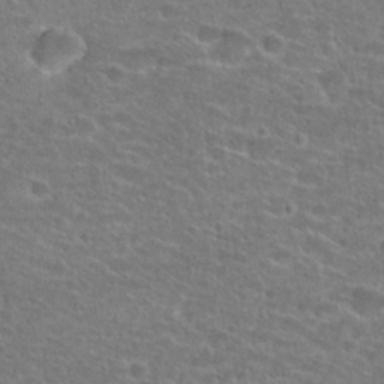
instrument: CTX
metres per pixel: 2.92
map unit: Hto
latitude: 25.9906
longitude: -48.3467
